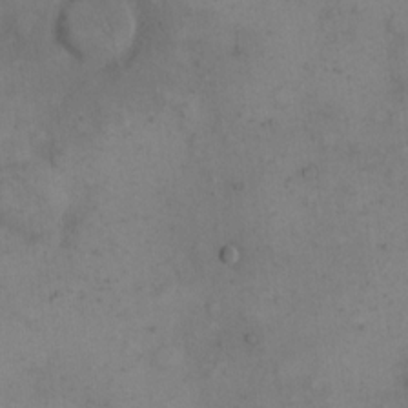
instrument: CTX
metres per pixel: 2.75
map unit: eHh
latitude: 15.4616
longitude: -67.6127
